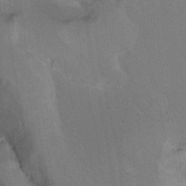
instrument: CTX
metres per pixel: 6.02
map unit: Htu
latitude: -7.3509
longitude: -65.3671
